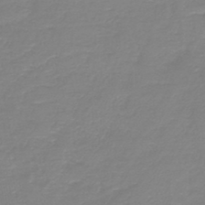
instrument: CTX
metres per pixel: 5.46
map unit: HNb
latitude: -45.6722
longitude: 52.6896
